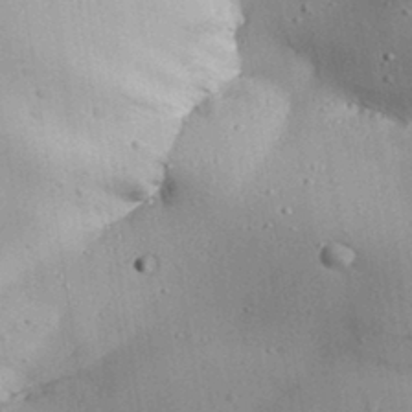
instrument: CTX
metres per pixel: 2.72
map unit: Aa
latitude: 31.8584
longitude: -133.1403
